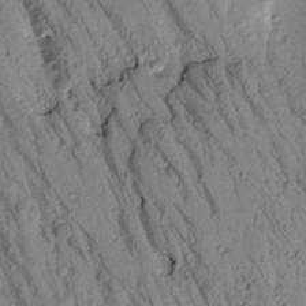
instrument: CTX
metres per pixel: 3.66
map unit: Aa
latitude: 18.2333
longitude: -146.8947
